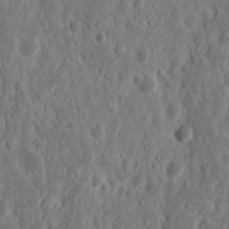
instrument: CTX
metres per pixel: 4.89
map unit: Nhu
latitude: 15.0459
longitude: -73.4427
